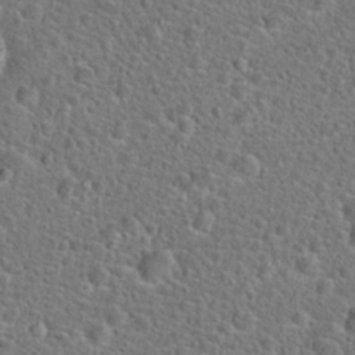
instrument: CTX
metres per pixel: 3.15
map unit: Hto
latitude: 23.8016
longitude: -47.9906
